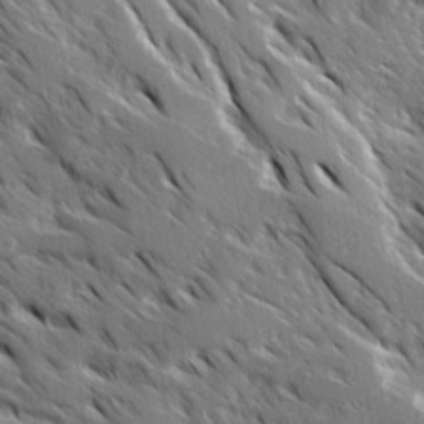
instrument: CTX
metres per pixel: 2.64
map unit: Ave
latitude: 16.9514
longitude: -130.6113
